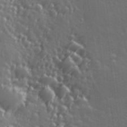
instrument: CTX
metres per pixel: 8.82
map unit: Hve
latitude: 27.1592
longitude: 146.3495
